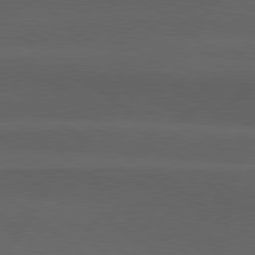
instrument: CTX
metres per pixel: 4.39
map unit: Hpe
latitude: 78.9136
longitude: -161.4048
